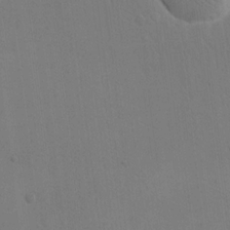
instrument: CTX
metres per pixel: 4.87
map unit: eHh
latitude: 17.5938
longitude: -67.0647
